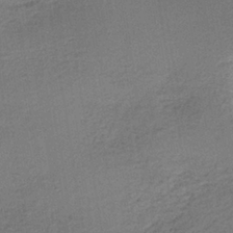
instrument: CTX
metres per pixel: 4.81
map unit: lHb
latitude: -35.2376
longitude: 62.6896
